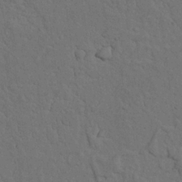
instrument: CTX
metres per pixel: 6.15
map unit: Nhu
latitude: 21.6127
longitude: -74.7813
